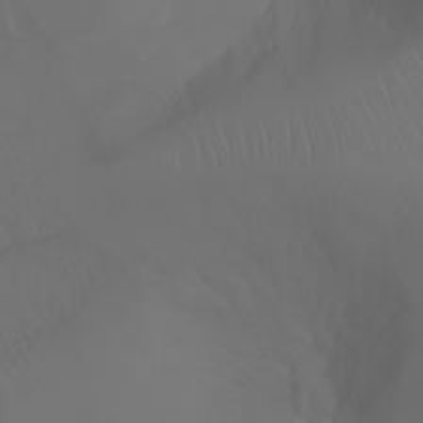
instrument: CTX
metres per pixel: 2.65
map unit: Aa
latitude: -6.9352
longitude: -85.5182
